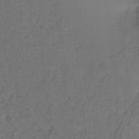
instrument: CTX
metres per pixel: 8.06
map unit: Hto
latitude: -2.5762
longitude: -34.2522
